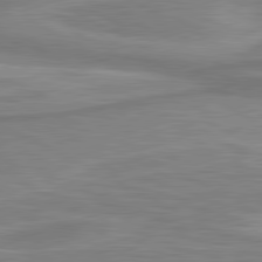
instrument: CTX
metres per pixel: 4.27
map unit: lApd
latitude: 80.9325
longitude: 172.8975
